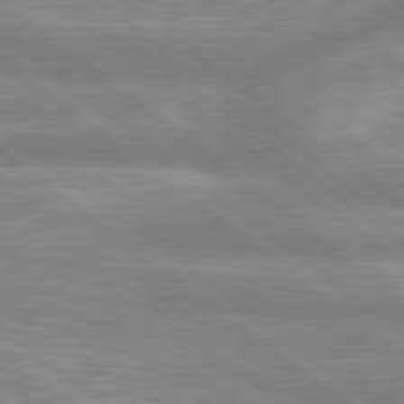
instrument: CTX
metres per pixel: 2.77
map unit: lApd
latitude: 79.0081
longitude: -158.3656
